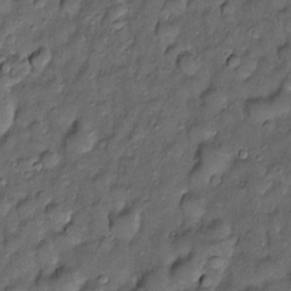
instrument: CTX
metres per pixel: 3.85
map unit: Htu
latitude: -6.9353
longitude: 158.0661
